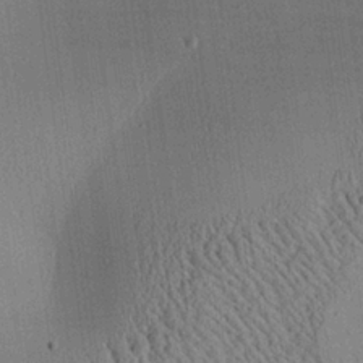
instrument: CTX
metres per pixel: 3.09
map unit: Aa
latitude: 25.3670
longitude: -134.8191
